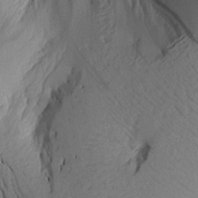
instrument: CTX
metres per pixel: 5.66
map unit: Aa
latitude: 18.2144
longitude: -144.4412
